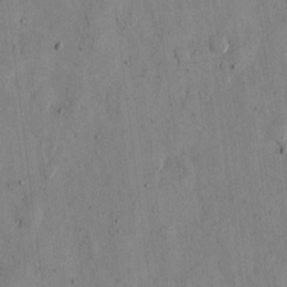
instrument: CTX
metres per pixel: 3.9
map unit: eHh
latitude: 12.4979
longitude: -69.0459
